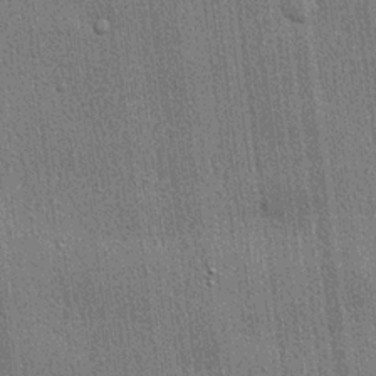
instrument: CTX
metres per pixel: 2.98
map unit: lHvf
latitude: 20.9325
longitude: 141.5777
